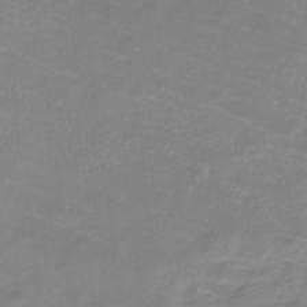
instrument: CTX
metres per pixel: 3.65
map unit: eHb
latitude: -31.9556
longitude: 66.9919
